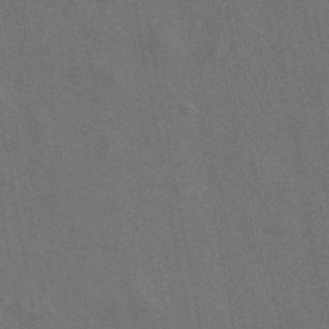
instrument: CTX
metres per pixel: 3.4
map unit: ANa
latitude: 43.7072
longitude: 27.2187
